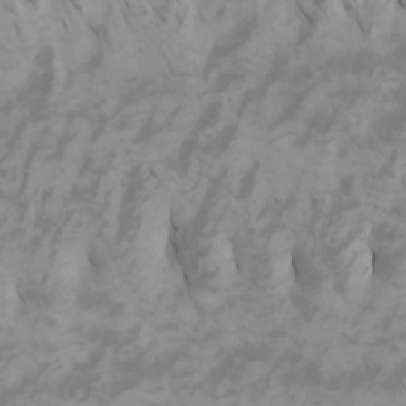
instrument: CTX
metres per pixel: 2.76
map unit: Htu
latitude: -5.5777
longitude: -73.2915
